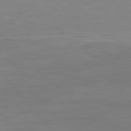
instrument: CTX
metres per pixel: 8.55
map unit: Hpe
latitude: 77.3670
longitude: -175.7450
